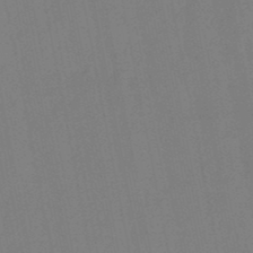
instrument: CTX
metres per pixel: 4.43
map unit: lHb
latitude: -48.4818
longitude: 79.8989
